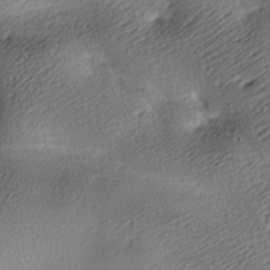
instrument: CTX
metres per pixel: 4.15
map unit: lAa
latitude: -9.4454
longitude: -126.2901
